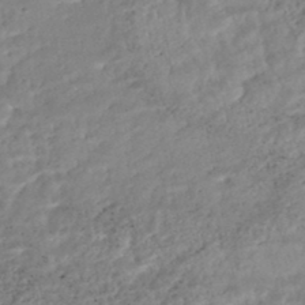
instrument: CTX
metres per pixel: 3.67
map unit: Nhe
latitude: -47.8044
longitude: -173.1214
